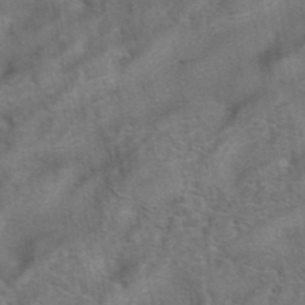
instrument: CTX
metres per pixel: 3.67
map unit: eAb
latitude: 41.8772
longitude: 104.3117
